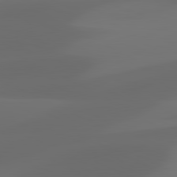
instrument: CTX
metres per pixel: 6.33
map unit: lApd
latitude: 81.1970
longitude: 123.7289
